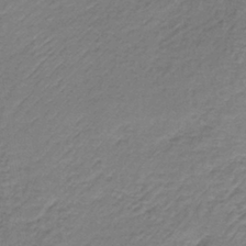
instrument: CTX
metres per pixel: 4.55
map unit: lHb
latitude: -37.5777
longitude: 61.2187
